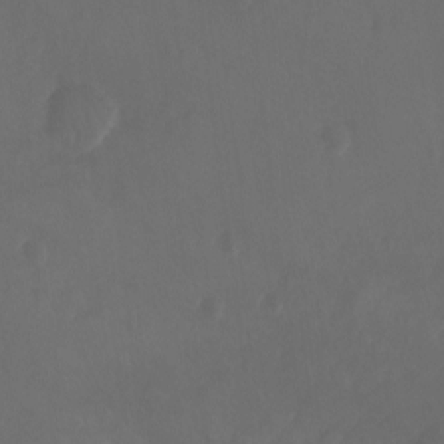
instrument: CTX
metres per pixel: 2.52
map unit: Ht
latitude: -10.2928
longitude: -35.5938
